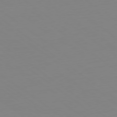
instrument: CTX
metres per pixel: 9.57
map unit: Hpe
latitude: -79.5021
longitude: 13.2565
